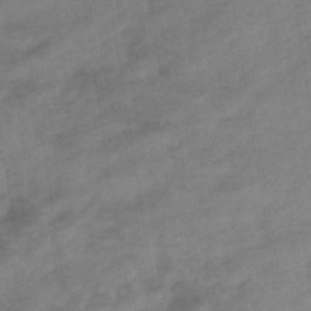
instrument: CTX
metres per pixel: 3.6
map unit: eHb
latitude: -37.6721
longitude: 81.5021
